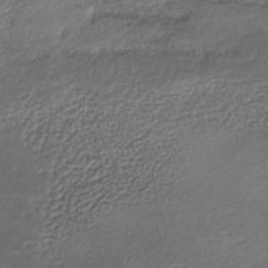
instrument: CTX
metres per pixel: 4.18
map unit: lHb
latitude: -34.5007
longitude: 61.9556
